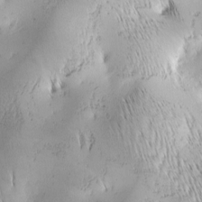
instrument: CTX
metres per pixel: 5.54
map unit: lAa
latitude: -4.6707
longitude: -121.0081
